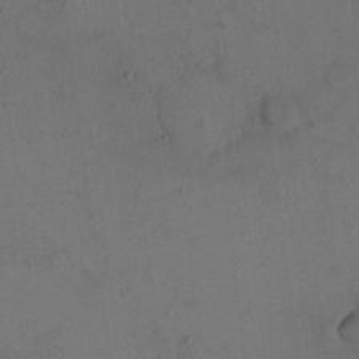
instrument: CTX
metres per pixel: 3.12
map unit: eHh
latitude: 15.6883
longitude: -67.8961
